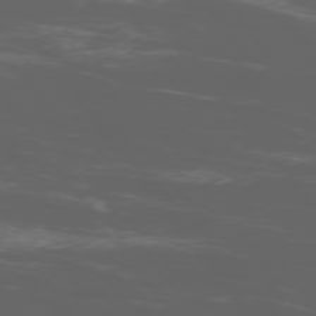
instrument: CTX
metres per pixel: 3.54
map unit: Ap
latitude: -76.8975
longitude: -68.3090
